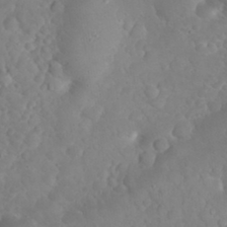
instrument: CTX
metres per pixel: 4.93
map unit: eHh
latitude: 32.3089
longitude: -63.3104
